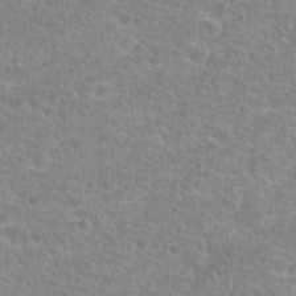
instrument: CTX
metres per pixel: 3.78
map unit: Hto
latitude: 25.3481
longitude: -48.2145
